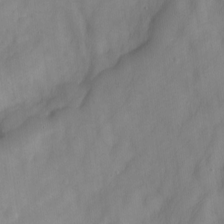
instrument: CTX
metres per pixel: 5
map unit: Nve
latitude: -22.3873
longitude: 106.8219
